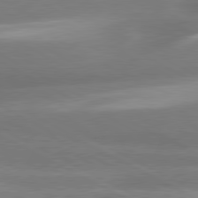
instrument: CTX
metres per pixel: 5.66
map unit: lApd
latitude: 80.3845
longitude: -135.7260
